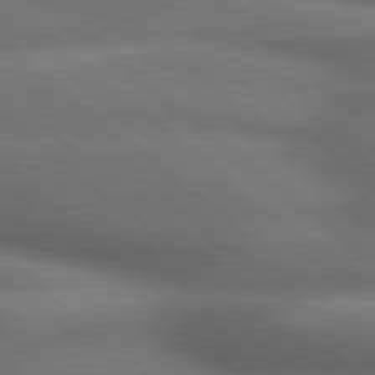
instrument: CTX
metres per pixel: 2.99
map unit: lApd
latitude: 79.1970
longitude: -117.6505
